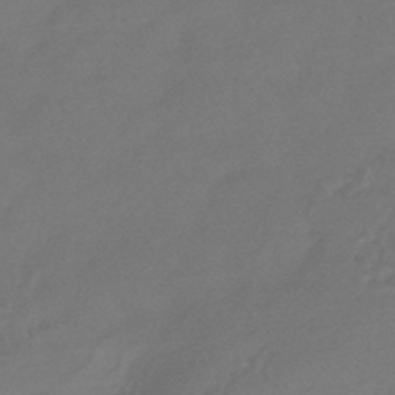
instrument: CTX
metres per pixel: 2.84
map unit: HNhu
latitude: -43.6910
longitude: 92.5952
